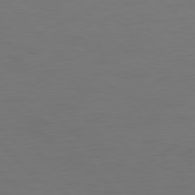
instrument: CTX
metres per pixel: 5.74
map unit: Ap
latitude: -79.8233
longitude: -56.4034
